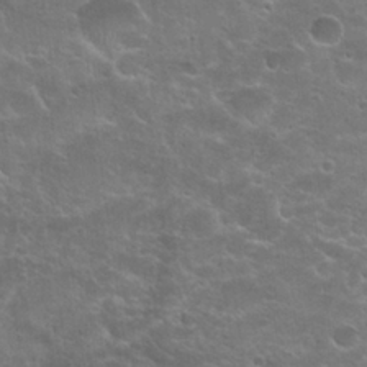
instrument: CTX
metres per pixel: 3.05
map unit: Hto
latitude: 24.3278
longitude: -50.6868
